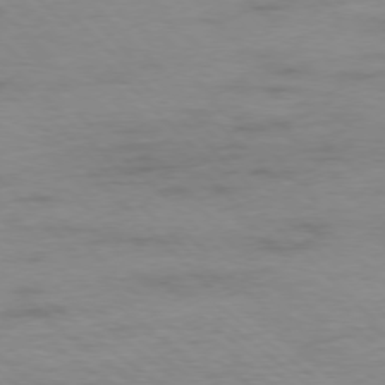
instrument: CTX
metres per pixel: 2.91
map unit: Ap
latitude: -77.7667
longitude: -83.0458
